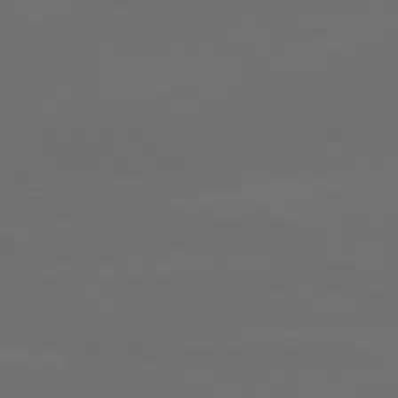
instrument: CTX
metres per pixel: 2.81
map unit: lApd
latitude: 80.1389
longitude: -115.3859
